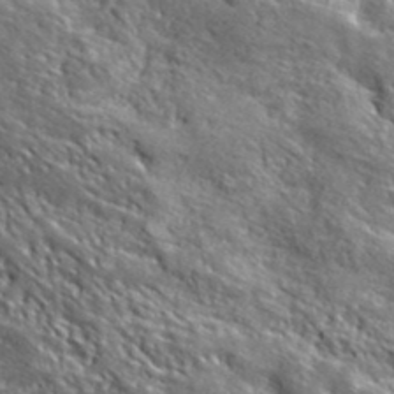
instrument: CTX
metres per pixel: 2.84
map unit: lHvf
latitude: 40.7057
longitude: -87.0647
